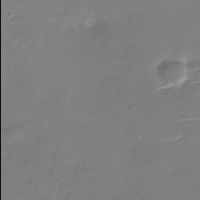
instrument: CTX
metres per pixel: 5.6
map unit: Nhu
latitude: -29.2754
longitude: -77.9906
